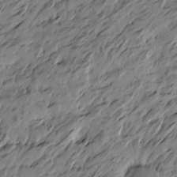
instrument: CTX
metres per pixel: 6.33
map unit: Htu
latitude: -5.4454
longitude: -178.7247
